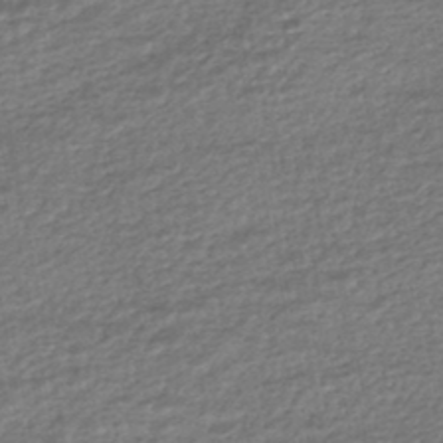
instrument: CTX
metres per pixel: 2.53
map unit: HNhu
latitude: -46.3873
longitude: 102.7652
